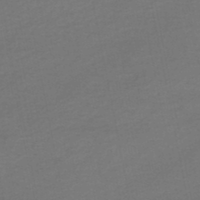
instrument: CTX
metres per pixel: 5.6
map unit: HNhu
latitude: -48.6141
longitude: 100.6329
